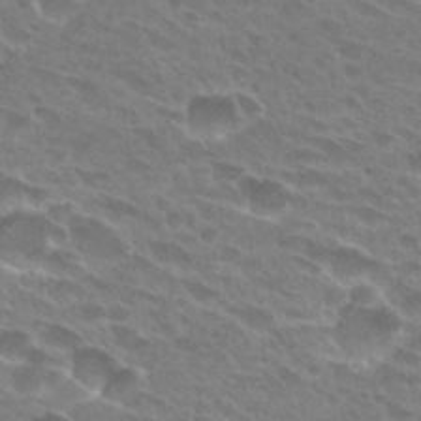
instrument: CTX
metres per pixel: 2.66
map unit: Hto
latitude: 27.9906
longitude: -42.4223
